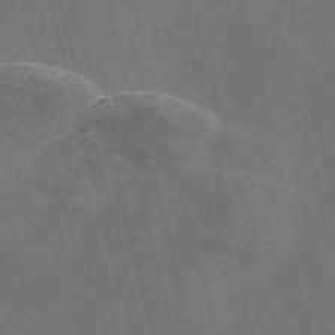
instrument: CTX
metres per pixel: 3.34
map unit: Nve
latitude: -57.9745
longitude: 64.6897
